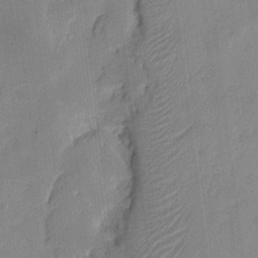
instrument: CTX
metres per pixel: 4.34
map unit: eHh
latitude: 8.1956
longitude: -73.0081
